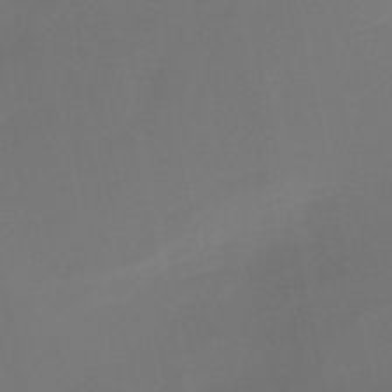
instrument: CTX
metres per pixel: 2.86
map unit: HNb
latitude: -51.8044
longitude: -46.6302
